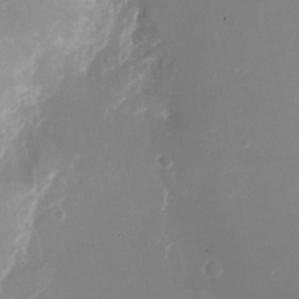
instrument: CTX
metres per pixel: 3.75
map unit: Nhu
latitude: -23.7289
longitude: -73.3104
